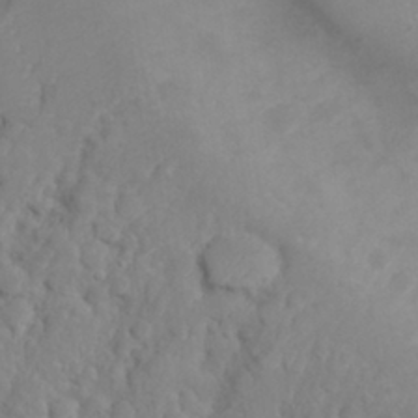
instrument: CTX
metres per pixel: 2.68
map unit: Nhu
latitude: 29.3293
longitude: -55.5749
